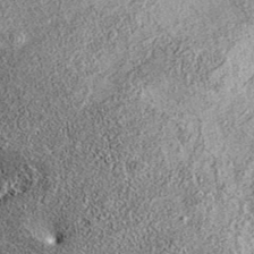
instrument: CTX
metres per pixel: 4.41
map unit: eAb
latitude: 37.4993
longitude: 108.0472
